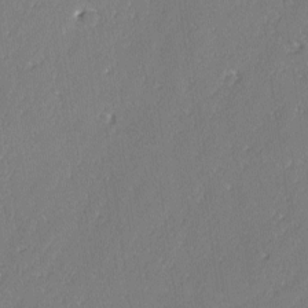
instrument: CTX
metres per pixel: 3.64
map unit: lAvf
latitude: -2.9163
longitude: -107.4804
